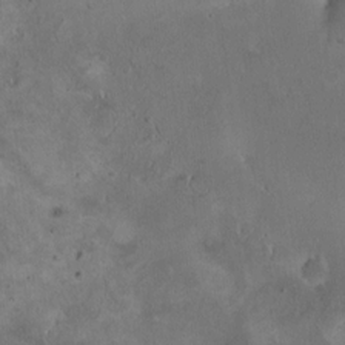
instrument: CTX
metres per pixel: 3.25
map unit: HNhu
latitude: 5.2726
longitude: 7.7477
